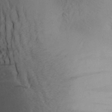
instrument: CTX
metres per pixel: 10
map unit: Aa
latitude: 28.0444
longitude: -147.8395
